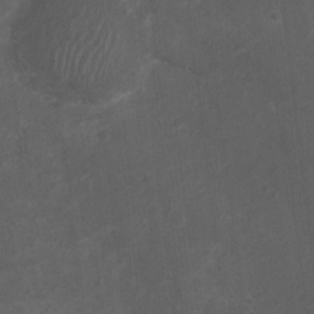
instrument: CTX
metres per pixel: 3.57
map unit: Nhu
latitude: 3.3292
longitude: -16.8380
